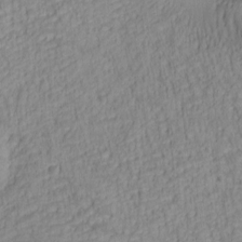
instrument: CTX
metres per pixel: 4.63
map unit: lAa
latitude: 6.1200
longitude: -115.0647
